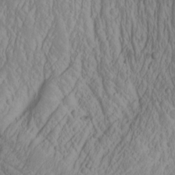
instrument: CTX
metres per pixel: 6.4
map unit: Nhu
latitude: -1.3699
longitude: -74.4790
